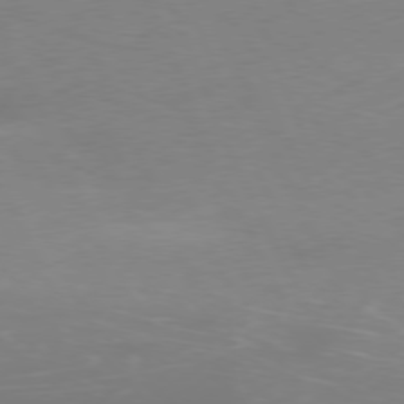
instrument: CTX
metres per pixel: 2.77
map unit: Ap
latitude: -77.1242
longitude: -73.3860
